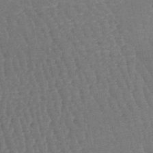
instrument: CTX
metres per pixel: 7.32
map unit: lHb
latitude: -41.0864
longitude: 66.8975
